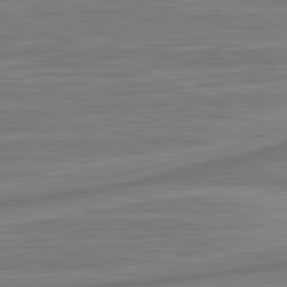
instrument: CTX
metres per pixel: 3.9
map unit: lApd
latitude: 81.7072
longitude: -175.3860
